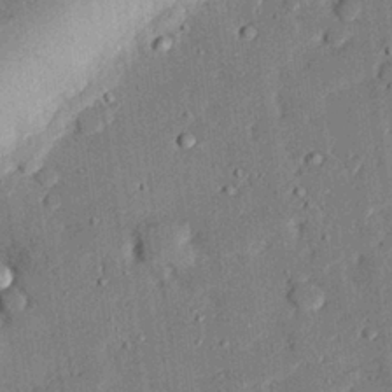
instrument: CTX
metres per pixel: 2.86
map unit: eHh
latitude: 27.3482
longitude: -82.0444
